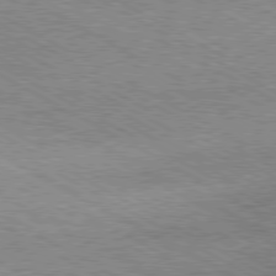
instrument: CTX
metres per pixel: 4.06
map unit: Hpe
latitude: -80.8786
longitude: 20.2739
